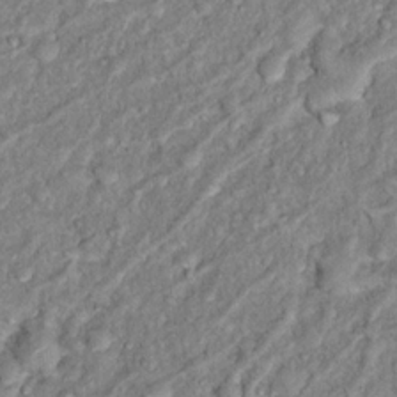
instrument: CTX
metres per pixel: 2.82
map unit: Hto
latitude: 14.7813
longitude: -34.1200
